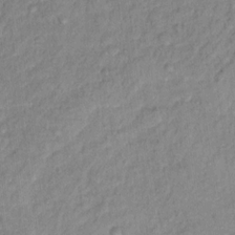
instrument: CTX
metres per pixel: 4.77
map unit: Hto
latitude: 12.1200
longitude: -37.8206
